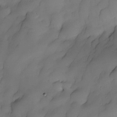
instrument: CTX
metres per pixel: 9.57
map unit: Nhe
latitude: -30.4251
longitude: -139.5560
